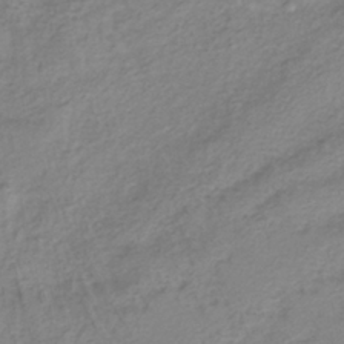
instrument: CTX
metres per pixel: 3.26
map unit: lHb
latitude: -38.3873
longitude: 70.5196
